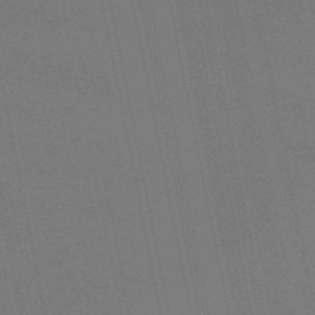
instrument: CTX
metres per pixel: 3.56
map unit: lHb
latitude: -49.4077
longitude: 74.9920
